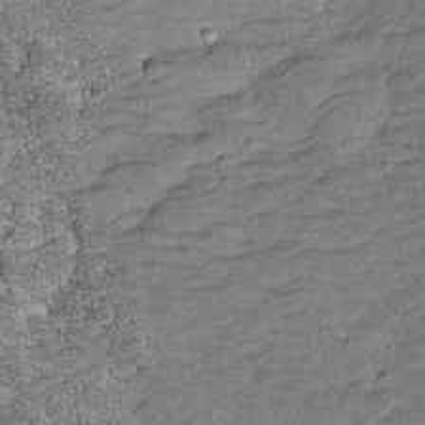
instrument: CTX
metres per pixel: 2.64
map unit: Hve
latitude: -27.8422
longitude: 92.0094
